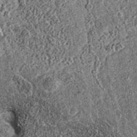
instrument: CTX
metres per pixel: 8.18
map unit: eAb
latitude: 36.0633
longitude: 110.9353
